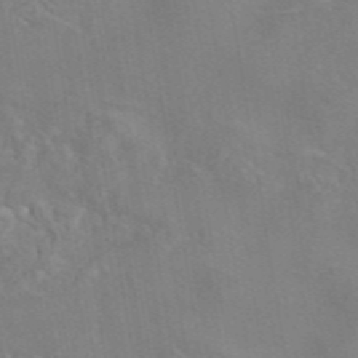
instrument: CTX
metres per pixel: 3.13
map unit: eAb
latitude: 45.3481
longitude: 109.5399
